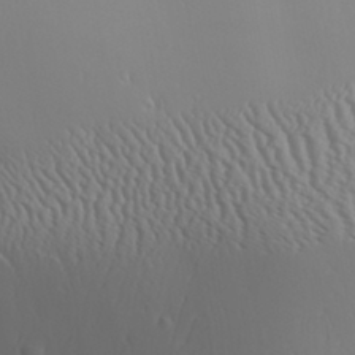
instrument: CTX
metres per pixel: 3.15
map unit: Aa
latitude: 31.9906
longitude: -143.1025
